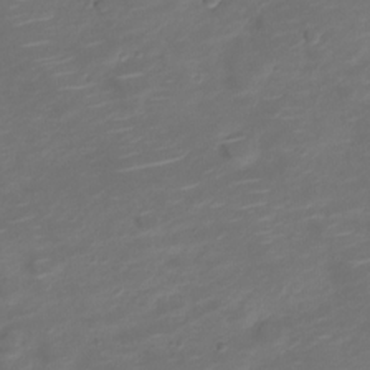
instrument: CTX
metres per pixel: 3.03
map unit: Nve
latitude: -20.6140
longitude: 105.3509
